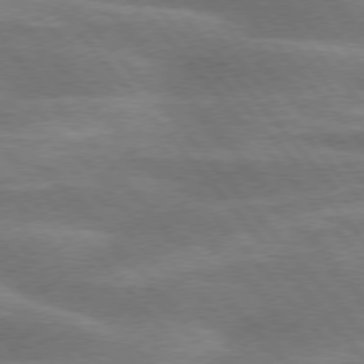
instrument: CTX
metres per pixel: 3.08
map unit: lApd
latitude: 75.5371
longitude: -58.6302
